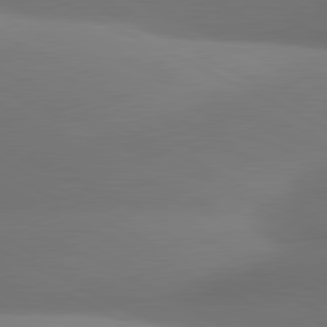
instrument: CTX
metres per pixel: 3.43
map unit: lApd
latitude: 81.0647
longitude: 131.8044
